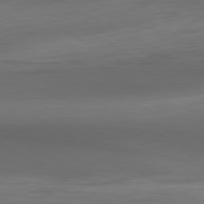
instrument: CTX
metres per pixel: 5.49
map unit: Hpe
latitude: -80.7463
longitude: 18.5196
